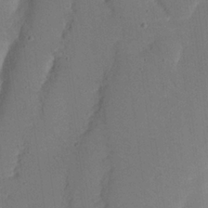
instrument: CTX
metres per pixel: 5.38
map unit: Nhu
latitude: 24.8569
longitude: -72.9136
